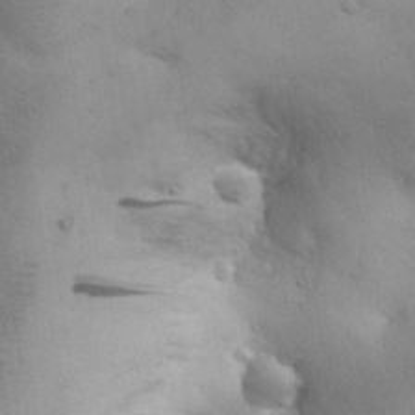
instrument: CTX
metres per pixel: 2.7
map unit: Nhu
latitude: 28.1200
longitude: -71.3670
